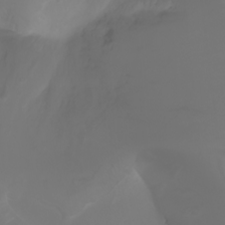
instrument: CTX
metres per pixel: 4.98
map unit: Ht
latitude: -2.5006
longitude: -61.5749
